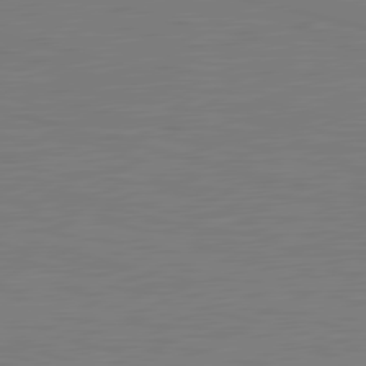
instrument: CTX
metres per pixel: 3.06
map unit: lApd
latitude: 79.9528
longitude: 120.8408
